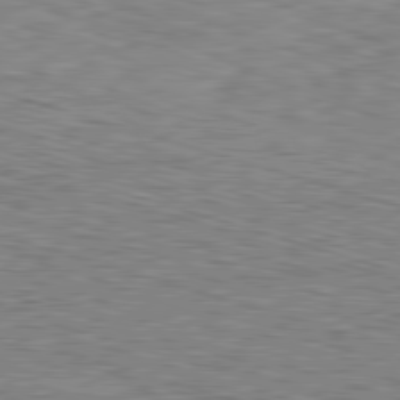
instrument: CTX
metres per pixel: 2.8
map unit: Ap
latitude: -82.0661
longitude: -70.4601
